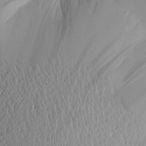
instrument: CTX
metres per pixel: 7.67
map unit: Aa
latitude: 20.4979
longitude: -146.5924
